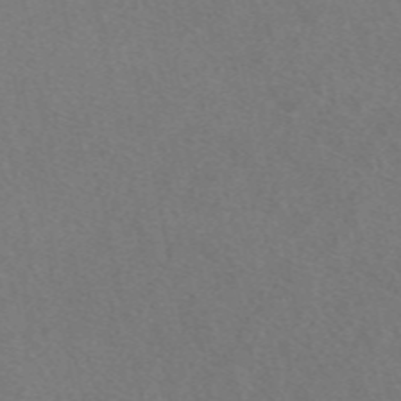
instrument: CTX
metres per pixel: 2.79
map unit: eAb
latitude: 48.9136
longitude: 108.4062
